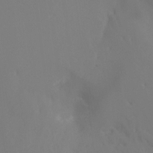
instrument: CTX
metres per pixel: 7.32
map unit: Ht
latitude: -9.2754
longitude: -32.5735
